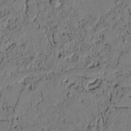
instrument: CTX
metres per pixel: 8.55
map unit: lAvf
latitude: 4.4790
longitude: 164.8975
